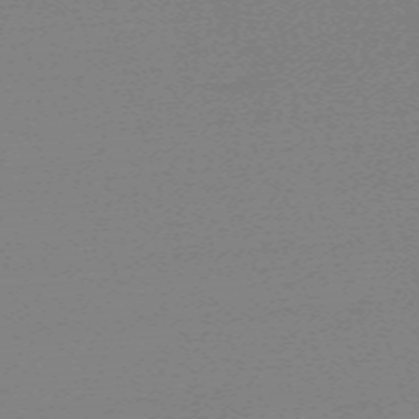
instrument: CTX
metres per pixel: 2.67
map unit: eHh
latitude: -62.1416
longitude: 52.5384
